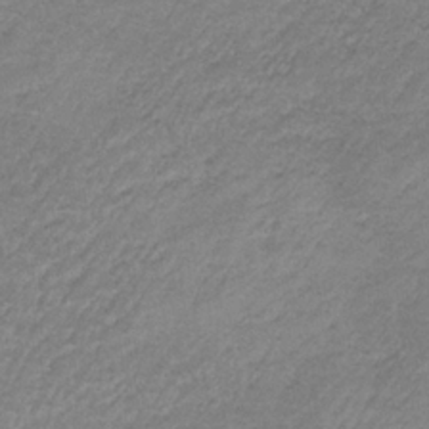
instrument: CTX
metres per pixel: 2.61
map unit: HNb
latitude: -33.8801
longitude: 61.8989
